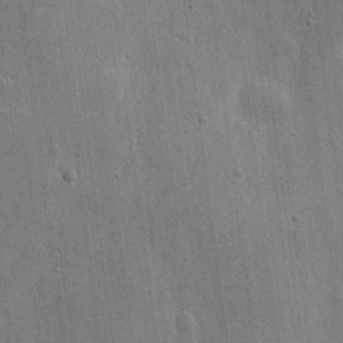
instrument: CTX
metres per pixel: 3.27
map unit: eHh
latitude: 7.6883
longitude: -72.2901
